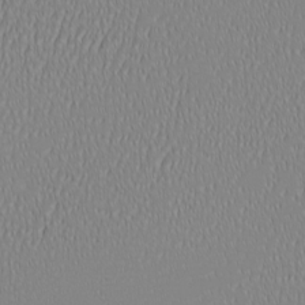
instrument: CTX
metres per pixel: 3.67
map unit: Nhu
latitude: -6.6140
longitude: -81.5371
